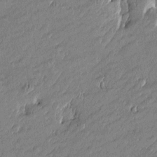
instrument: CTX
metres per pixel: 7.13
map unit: Htu
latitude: -5.5399
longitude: 176.6519
